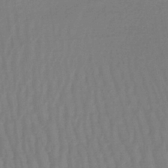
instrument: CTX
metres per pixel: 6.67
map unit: lHb
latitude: -44.1795
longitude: 66.3117
